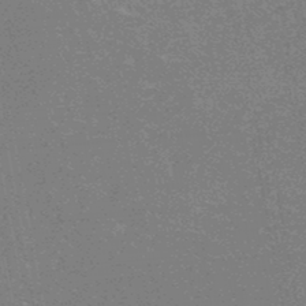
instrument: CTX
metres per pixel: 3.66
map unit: HNhu
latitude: -47.3320
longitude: 99.7666
